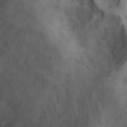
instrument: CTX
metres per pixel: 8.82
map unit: eHh
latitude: 21.8773
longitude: -60.5923
